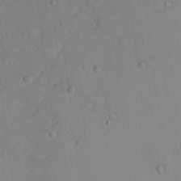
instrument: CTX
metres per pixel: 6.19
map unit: Ht
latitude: 14.2523
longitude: -37.0648
